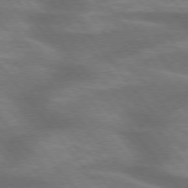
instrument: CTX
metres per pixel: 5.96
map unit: lApd
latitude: 75.3860
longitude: -57.9150
